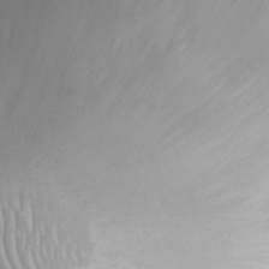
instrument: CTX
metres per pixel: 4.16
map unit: eHh
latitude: -4.9352
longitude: -78.4412
